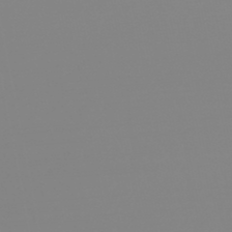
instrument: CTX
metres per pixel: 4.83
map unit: eHb
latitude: -49.0109
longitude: 84.8219
